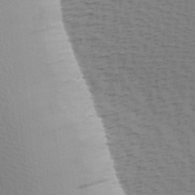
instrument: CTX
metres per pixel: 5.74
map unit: Hve
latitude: 2.0822
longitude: -125.1025
